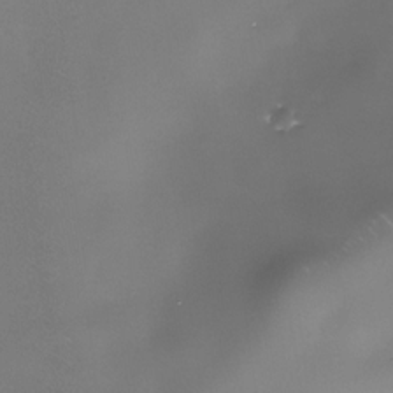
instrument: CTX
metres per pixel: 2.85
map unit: Nhe
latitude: -33.6155
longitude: -87.8205
